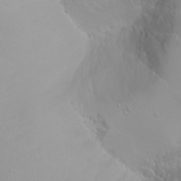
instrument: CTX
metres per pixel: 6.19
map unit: Nhu
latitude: -6.5951
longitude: -88.4412
